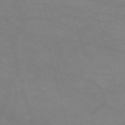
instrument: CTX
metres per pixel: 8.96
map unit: HNb
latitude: -54.6141
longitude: -40.7057
